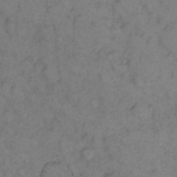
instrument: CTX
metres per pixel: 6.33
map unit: eHh
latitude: 11.4804
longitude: -62.6869
